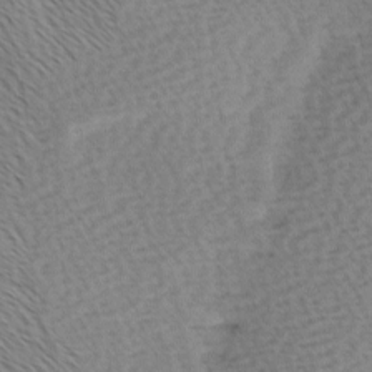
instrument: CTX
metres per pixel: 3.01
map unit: Ave
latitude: 0.6112
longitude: -115.3481
